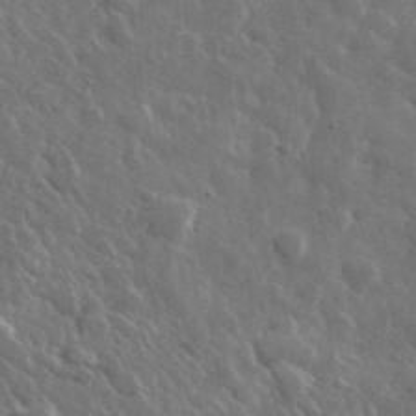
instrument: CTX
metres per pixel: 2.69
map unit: lHvf
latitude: 36.4412
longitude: -89.1404
